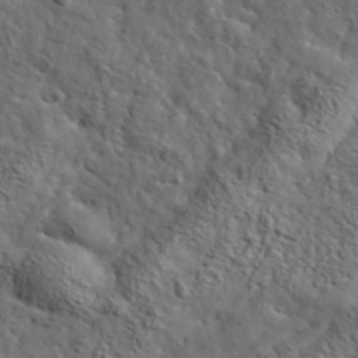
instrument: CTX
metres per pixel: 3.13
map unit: lHvf
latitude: 36.5357
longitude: -86.3089
